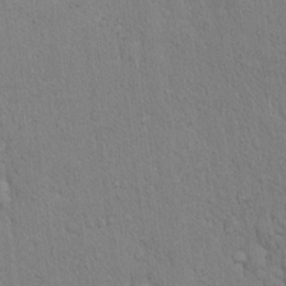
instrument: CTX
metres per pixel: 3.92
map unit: eHh
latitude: 18.9513
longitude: -61.2726
